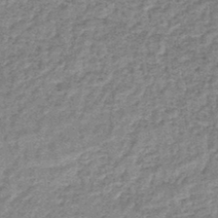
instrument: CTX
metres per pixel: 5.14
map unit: lHb
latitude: -44.3873
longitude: 66.5763
